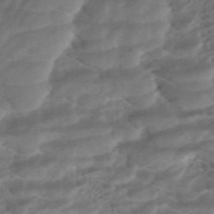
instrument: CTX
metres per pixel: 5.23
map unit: ANa
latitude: -45.0675
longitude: 105.1998
